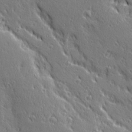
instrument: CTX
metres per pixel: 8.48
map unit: Ave
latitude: 20.6680
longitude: -136.1956
